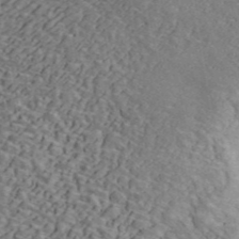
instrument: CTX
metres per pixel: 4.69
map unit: ANa
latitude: 43.8583
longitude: 47.7477
